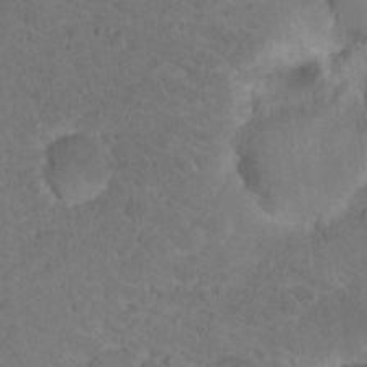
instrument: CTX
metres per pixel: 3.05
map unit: Nhu
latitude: 17.7450
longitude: -34.1766
